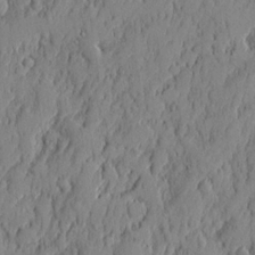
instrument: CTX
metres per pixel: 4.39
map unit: eHh
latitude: 5.2348
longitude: -76.5734
